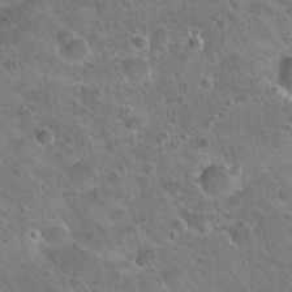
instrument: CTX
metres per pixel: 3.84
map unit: Hto
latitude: 21.6883
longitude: -48.5546
